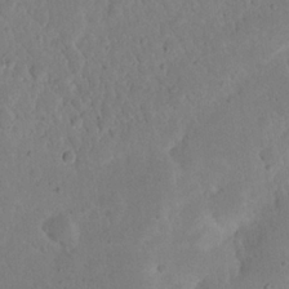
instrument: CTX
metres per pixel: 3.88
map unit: eHh
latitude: 20.2145
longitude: -62.8002
